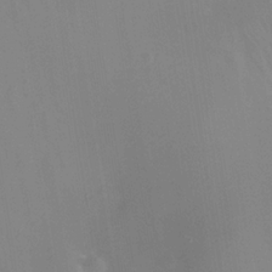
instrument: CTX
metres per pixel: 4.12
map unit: Nhe
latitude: -35.1620
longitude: -118.2522
